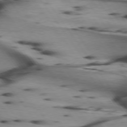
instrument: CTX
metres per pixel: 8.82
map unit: lApd
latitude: 75.1403
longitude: -64.3845
